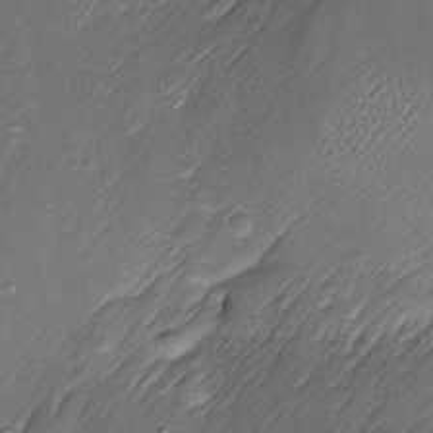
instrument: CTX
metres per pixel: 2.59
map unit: Htu
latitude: -6.9919
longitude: 155.2187
